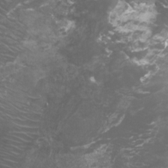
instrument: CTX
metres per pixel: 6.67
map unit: Nhu
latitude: -9.0864
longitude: -78.2334
